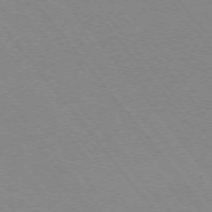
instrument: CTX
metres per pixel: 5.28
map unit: Ap
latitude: -75.5022
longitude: -67.2537
